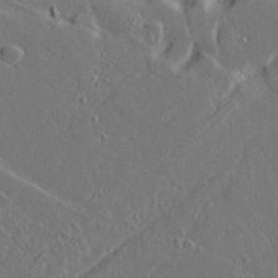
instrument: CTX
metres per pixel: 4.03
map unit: lAvf
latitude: 15.7450
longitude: -129.1592
